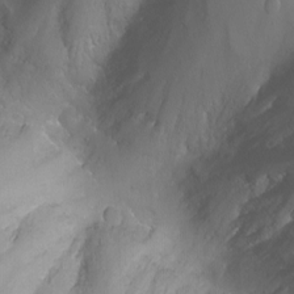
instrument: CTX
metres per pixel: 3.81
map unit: Nhu
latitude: -13.3888
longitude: -63.9150
